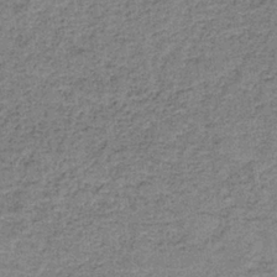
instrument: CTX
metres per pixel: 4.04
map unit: HNb
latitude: -36.0472
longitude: 54.3306
